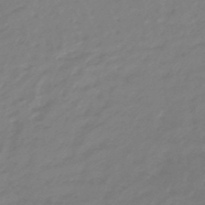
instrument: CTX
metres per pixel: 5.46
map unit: eHb
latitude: -46.2550
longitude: 81.4833
